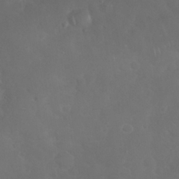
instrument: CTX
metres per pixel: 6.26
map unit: Nhu
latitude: 27.7261
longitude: -65.2915
